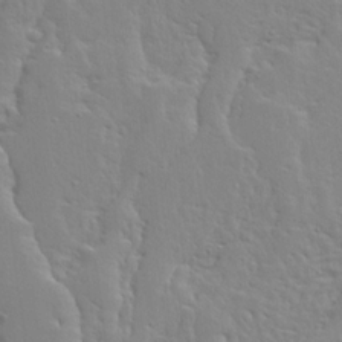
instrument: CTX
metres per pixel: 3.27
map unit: Ave
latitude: 13.1970
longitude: -135.6316
